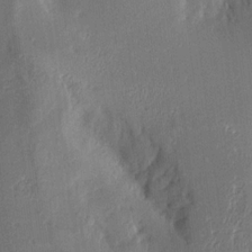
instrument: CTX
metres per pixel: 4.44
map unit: Aa
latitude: 15.7828
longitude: -148.2711
